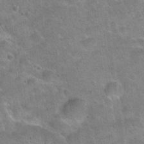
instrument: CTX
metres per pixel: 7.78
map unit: Hto
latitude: 21.1026
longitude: -49.1403
